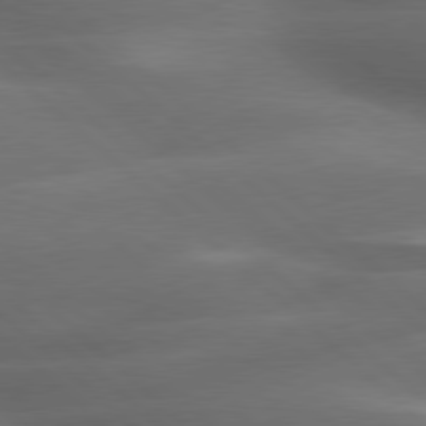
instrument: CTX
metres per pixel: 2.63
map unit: lApd
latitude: 79.3293
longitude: -116.4601
